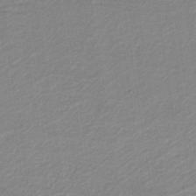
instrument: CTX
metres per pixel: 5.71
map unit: HNb
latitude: -37.5210
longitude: 56.7274
